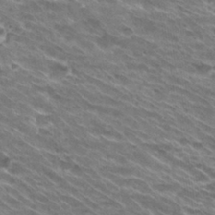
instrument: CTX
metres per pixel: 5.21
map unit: Hto
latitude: 30.1011
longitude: -42.9136
